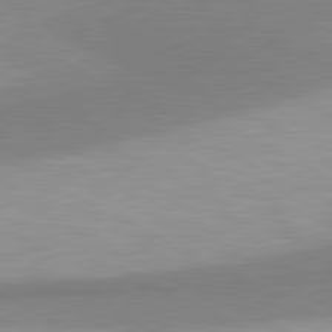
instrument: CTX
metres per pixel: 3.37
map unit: lApd
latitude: 80.9514
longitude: 157.1053
